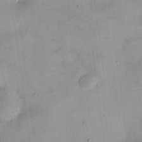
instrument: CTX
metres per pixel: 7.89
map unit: HNhu
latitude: 6.4790
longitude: 13.6155
